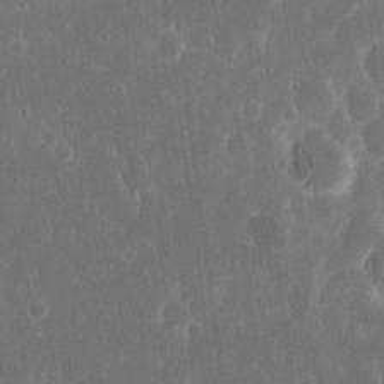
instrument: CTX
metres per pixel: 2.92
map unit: eHh
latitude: 16.2900
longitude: -73.0081
